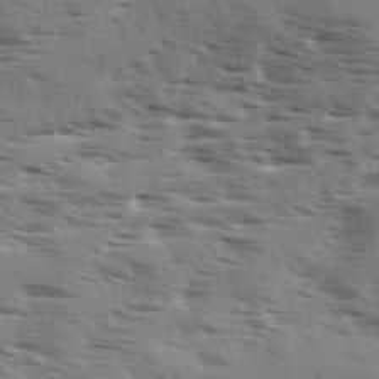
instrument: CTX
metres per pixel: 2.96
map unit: Ave
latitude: 1.5560
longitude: -110.8380
